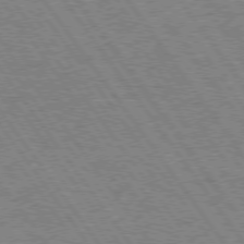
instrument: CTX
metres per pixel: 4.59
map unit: Hpe
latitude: 74.3845
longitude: -139.2159
